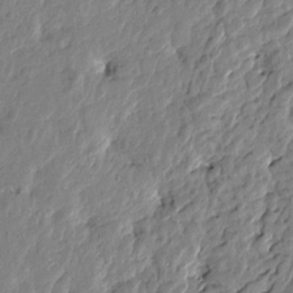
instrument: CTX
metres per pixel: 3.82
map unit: Htu
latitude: -1.7478
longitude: -179.3482
